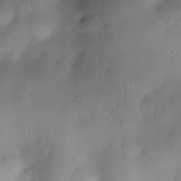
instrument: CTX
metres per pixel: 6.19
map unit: Nhe
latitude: -30.5385
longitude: -140.2144
